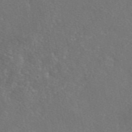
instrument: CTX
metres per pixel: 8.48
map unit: eAb
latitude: 47.4616
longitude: 110.6329
